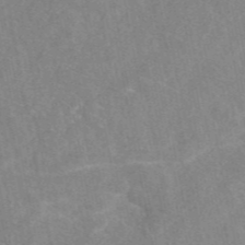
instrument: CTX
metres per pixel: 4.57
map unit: eAb
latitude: 47.1970
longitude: 113.0298
